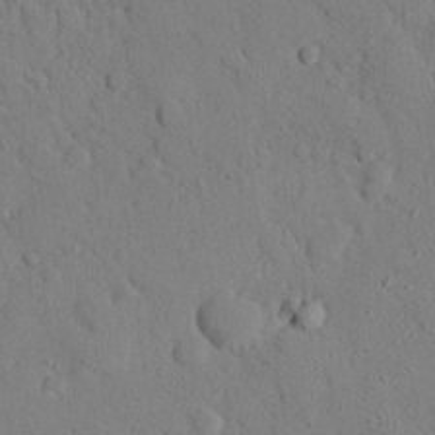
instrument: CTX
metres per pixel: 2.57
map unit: eHh
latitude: 26.3089
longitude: -79.2726
